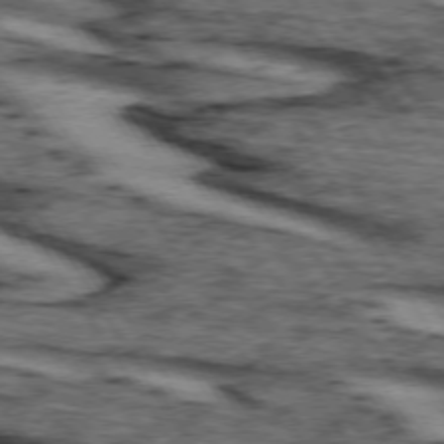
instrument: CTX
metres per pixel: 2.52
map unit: lApd
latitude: 73.9151
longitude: -72.7813
